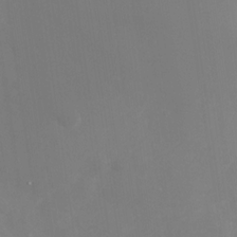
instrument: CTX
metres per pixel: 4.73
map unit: Nhu
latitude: -29.7478
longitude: -78.4223
